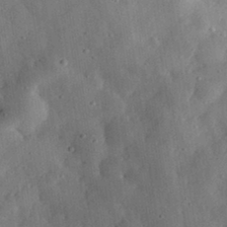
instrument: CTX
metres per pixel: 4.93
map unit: eHh
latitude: 32.9136
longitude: -76.3467
